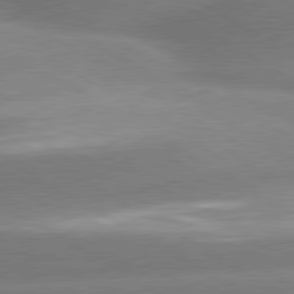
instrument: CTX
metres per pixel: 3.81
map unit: lApd
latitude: 80.2145
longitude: -155.0458
